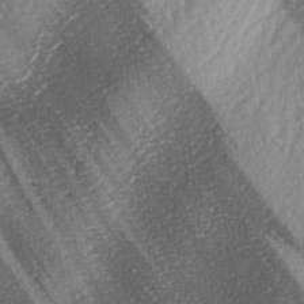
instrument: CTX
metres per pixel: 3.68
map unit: lAa
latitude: -4.9541
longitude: -127.2726
